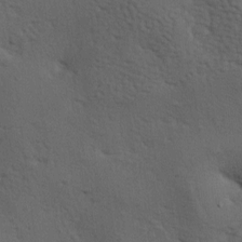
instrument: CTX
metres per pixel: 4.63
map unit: lAa
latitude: -7.2376
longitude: -125.3293
